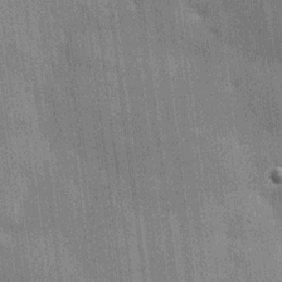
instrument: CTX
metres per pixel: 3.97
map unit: HNhu
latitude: 15.2537
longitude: 12.4818
